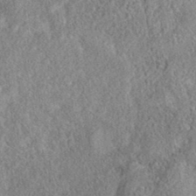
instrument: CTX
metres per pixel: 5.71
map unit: eAb
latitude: 35.7827
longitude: 106.9542
